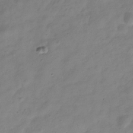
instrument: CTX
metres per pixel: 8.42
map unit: Hve
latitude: -32.6330
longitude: 90.6141
